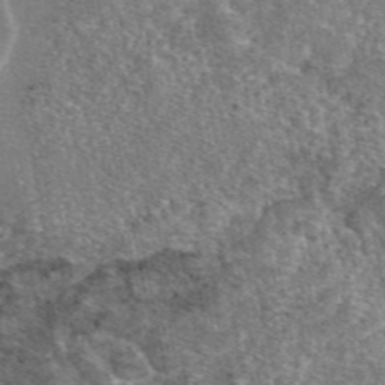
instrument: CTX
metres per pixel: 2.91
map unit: eAb
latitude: 46.8191
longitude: 106.9164
